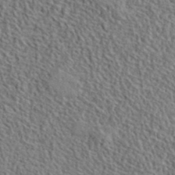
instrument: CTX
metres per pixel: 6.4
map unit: lHvf
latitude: 40.9702
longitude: -88.8191
